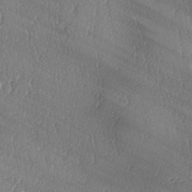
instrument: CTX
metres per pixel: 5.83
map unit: lAa
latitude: -7.8611
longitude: -129.3859
